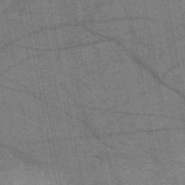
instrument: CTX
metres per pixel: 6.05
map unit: HNb
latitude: -53.9367
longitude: -40.9891
